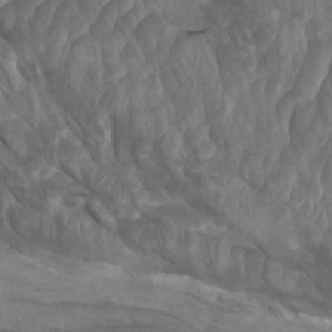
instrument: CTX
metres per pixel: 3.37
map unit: Nhu
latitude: -9.4265
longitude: -76.6301
